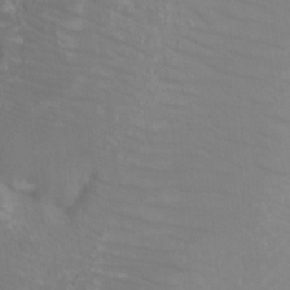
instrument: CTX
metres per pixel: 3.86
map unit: Ht
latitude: -3.7099
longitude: -25.9906
